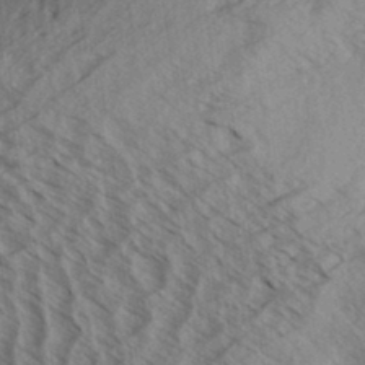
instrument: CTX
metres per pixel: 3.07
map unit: Aa
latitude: 33.4615
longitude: -139.8583
